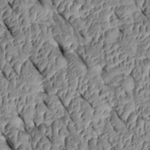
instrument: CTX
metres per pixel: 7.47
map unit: Htu
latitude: 1.3670
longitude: 148.2173
